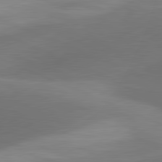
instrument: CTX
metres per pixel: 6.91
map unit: lApd
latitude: 81.3293
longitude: 129.6155
